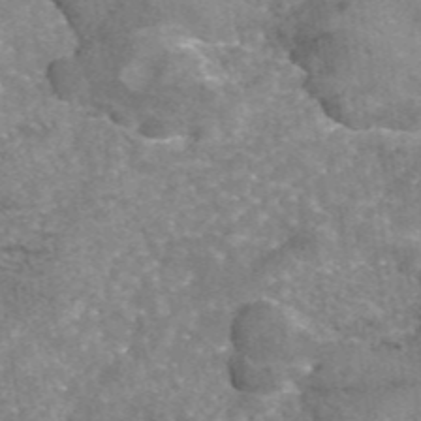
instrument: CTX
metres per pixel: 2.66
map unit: eAb
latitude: 45.6883
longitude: 105.4265
